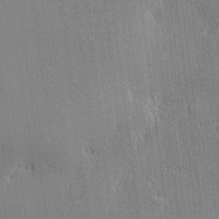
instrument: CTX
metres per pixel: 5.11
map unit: lHvf
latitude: 21.2537
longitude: 143.6155
